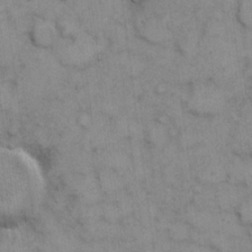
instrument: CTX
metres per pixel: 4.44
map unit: eHh
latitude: 7.0269
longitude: -64.9892
